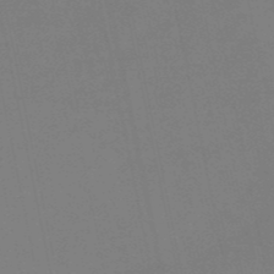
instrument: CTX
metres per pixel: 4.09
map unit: HNb
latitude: -51.5021
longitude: -47.7639
